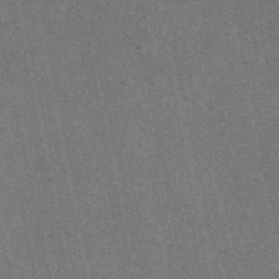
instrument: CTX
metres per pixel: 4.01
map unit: eAb
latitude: 47.1215
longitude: 115.7666
